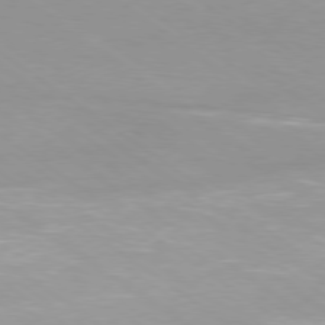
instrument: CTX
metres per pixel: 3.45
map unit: Ap
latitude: -79.4076
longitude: -66.4790
